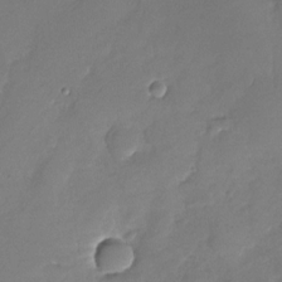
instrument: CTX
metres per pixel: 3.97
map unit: Nhu
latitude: -29.1431
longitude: -60.9891
